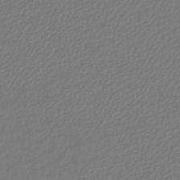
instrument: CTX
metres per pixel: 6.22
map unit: lHb
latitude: -42.8030
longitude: 60.6896
